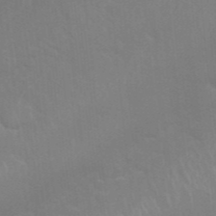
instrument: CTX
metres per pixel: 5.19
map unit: Nhu
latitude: 26.9136
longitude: -61.4426
